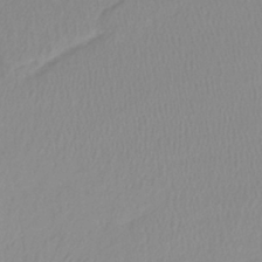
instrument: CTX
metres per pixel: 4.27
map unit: lHb
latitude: -41.3509
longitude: 71.1242
